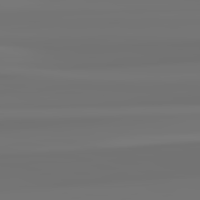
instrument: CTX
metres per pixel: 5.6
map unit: lApd
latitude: 82.5734
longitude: 171.9367
